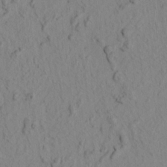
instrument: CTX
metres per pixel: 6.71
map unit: eHh
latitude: -0.8219
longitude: 16.9731
